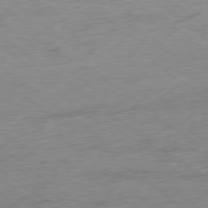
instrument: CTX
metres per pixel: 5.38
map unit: Hpe
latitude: -78.9919
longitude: -22.6679
